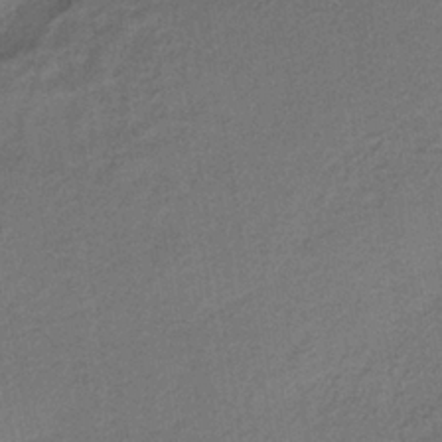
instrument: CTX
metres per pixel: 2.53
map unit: lHb
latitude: -34.8408
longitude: 62.6518
